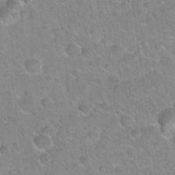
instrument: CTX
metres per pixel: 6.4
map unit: Hto
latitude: 21.6694
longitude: -52.4601
